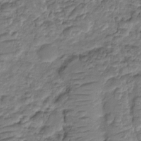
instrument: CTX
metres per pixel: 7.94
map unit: HNhu
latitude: -21.3887
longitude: 84.7274
